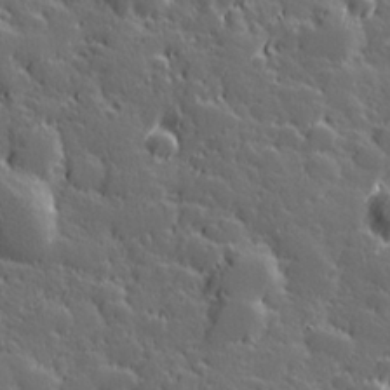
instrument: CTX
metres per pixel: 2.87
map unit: Hve
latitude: 27.1025
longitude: 144.6708
